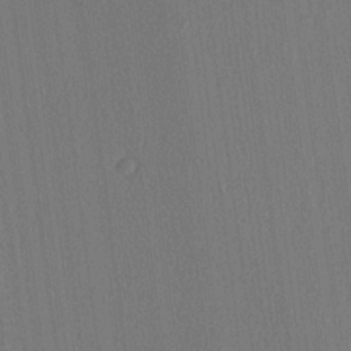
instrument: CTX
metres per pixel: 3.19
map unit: Ave
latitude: 23.8205
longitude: -135.8394
